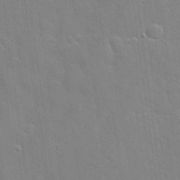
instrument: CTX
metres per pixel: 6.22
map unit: Hto
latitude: 21.2726
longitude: -54.3467
